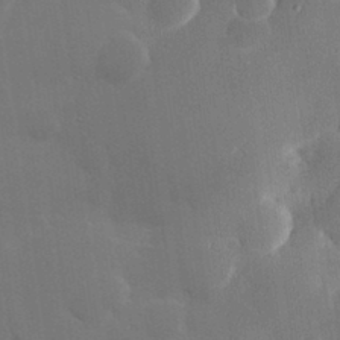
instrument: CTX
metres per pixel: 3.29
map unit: Hve
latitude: 24.8946
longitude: 150.6707
